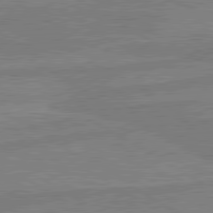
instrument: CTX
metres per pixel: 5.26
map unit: lApd
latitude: 80.4601
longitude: -175.4049
